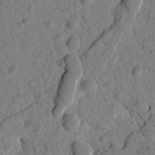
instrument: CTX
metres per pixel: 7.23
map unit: Htu
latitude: 1.5560
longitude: 176.4440
